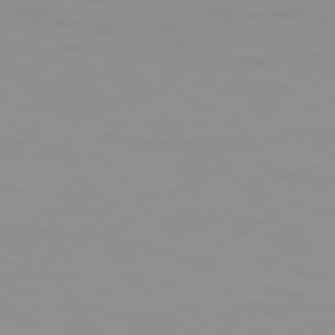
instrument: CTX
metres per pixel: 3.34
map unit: Hpe
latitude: 74.1389
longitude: -127.9339
